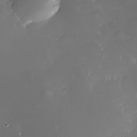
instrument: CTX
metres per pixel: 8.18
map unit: Nhe
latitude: -33.1998
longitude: -116.6113
